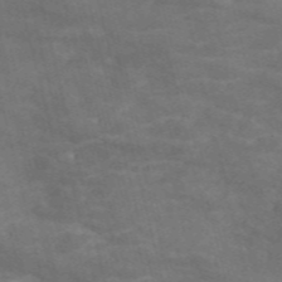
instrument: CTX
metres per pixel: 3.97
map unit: Nve
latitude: -57.3132
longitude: 51.2943
